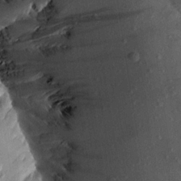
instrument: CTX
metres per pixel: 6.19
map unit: Aa
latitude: 13.7639
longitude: -144.2900
